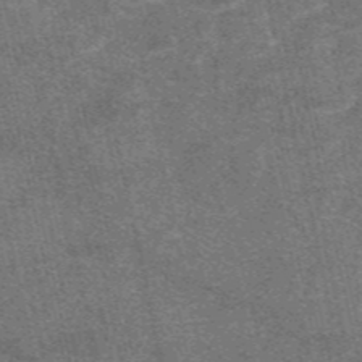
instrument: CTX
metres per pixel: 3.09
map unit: eAb
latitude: 47.2915
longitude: 119.5777
